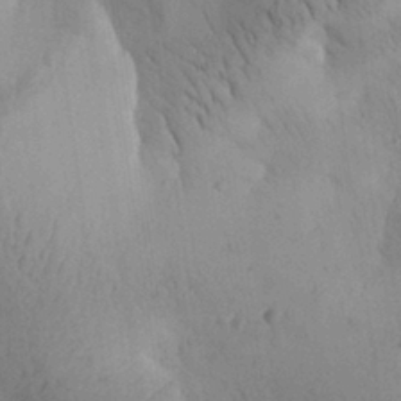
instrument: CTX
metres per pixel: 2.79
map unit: Aa
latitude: 29.3293
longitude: -145.0647
